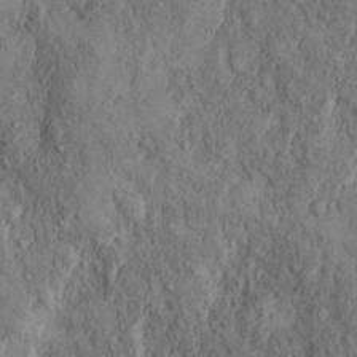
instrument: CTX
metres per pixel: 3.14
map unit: Hto
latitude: 11.7261
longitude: -59.8961
